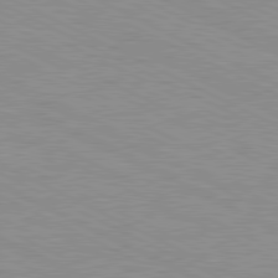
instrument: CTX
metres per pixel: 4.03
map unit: Ap
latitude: -82.0472
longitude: -72.2145
